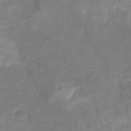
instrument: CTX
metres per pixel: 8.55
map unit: HNhu
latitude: -29.3510
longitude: 68.0472
